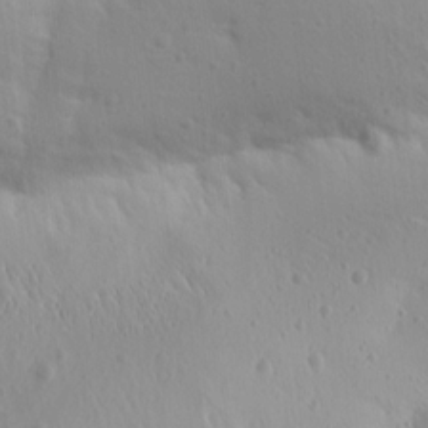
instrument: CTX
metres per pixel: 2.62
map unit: Aa
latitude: 15.1404
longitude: -143.4804
